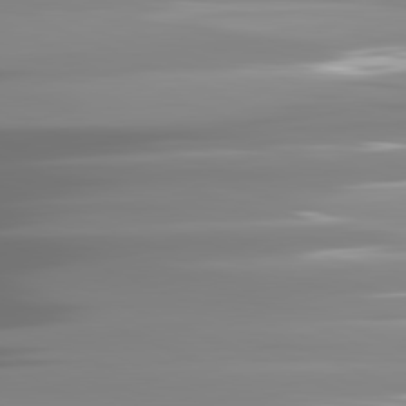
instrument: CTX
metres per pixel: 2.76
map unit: lApd
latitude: 81.7072
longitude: -137.7072
